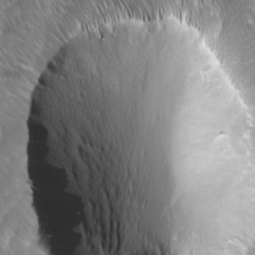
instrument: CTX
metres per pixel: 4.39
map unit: Ave
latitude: 9.1970
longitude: -105.9717
